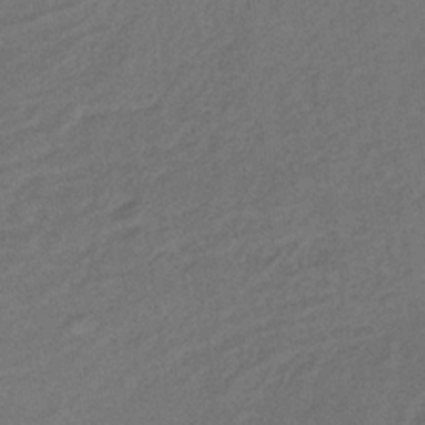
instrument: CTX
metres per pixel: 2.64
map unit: lHb
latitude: -33.0865
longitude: 64.8219
